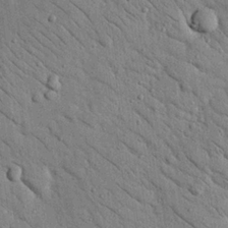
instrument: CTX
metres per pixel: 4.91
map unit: Nhu
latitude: 23.7827
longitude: -74.2523
